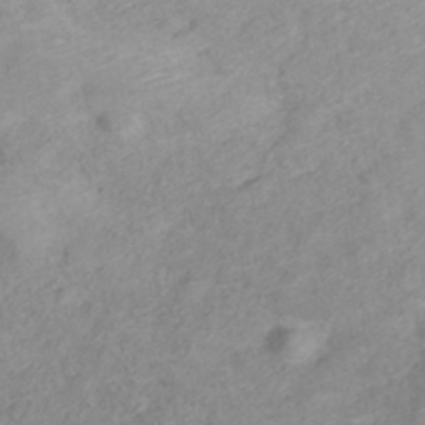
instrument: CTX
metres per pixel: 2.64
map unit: ANa
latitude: 36.6869
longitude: 13.6344
